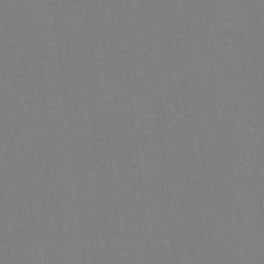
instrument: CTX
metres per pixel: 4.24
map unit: eHh
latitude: -4.2928
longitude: -79.8017
